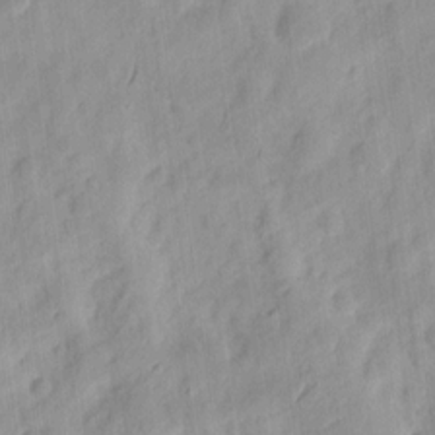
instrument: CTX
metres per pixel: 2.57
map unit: eHh
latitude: 8.4223
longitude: -74.8947
